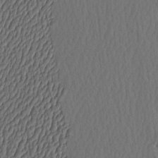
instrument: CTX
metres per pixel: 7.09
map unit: HNhu
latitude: -2.9163
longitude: 13.1809
